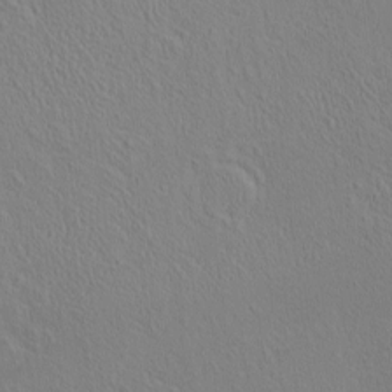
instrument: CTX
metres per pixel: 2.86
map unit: eHh
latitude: -2.1038
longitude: 19.5210
